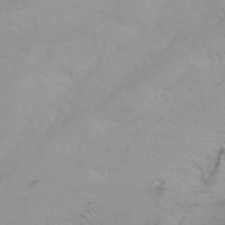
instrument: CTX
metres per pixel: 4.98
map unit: Nhu
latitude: -5.7099
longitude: -69.7071
